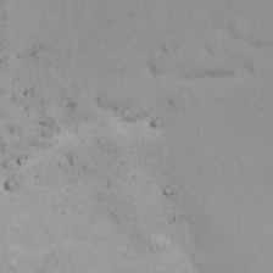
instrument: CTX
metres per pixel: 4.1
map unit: Nhu
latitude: 22.1011
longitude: -69.6316
